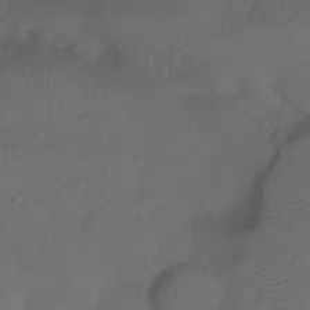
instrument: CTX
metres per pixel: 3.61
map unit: Ht
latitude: 0.0444
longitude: -34.9135
